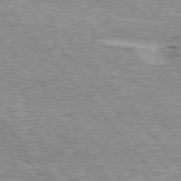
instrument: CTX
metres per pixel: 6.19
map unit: lApd
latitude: 75.4238
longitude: -77.4426
